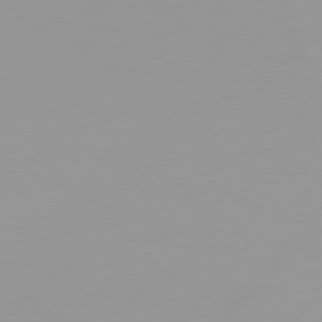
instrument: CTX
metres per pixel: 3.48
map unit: Hpe
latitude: 77.1214
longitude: -138.5168
